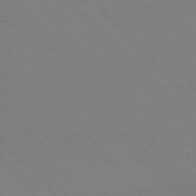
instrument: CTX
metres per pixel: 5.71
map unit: Ap
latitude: -76.4629
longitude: -85.8395
